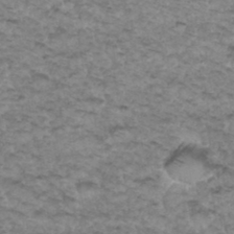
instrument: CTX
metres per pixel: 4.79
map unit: Hto
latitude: 35.1025
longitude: -47.6883
